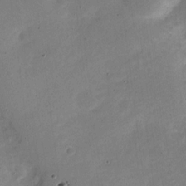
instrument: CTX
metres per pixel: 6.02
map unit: Nve
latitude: -22.1795
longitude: 104.8597
